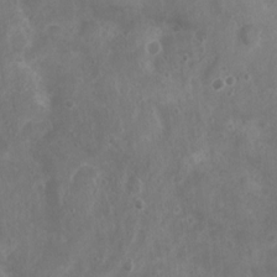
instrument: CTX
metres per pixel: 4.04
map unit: Nhu
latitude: 5.5182
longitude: -17.0647
